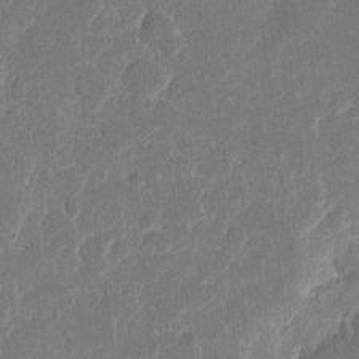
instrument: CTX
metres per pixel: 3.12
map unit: eHh
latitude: 10.5546
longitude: -68.1011
